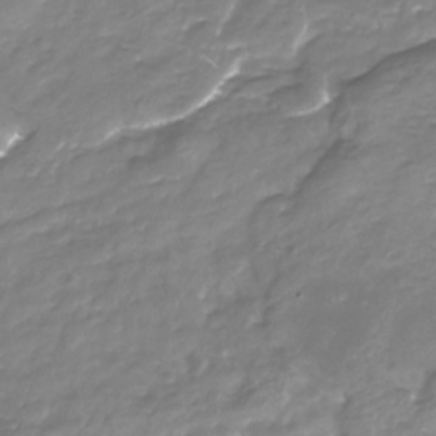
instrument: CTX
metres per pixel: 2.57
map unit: Nhu
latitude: -22.7652
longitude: -57.1592
